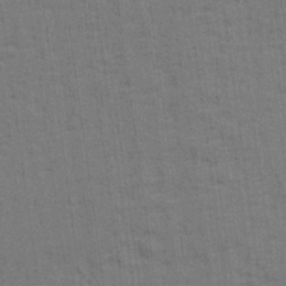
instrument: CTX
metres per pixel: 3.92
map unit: lAvf
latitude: 26.1200
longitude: -111.4805
